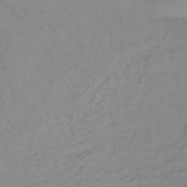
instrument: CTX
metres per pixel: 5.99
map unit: lHb
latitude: -40.8597
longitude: 60.9920
